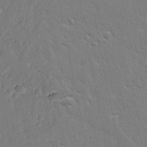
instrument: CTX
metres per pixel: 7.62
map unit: Ave
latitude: 12.7246
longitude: -135.7071
